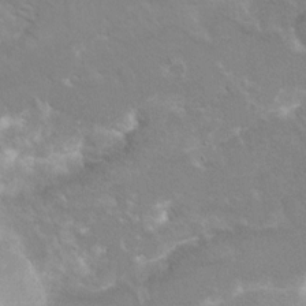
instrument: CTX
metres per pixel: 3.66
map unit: Hto
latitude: 6.9892
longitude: -30.8380
